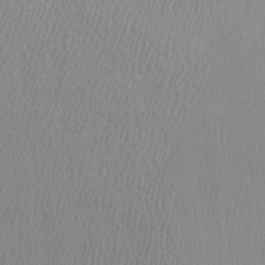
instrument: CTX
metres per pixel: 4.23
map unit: Htu
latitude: -6.6896
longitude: -69.4426
